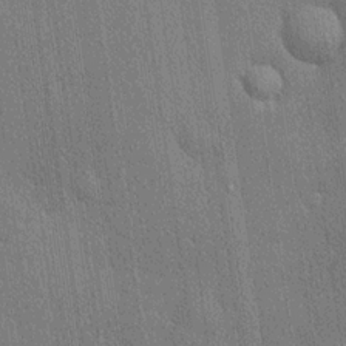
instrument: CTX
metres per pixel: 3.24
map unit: lHvf
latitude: 20.1389
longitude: 141.7100
